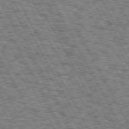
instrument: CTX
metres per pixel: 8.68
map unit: Hpe
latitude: 72.5546
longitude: -125.0836
